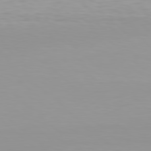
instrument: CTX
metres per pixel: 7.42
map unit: Hpe
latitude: 78.1578
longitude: -137.4049
